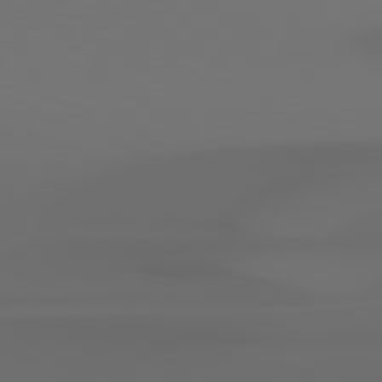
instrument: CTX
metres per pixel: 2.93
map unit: Hpe
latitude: 76.8380
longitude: -133.4238
